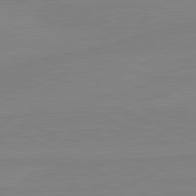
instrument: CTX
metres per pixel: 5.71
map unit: lApd
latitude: 81.3671
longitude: -177.1592
